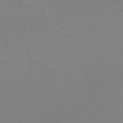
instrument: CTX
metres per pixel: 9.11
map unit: HNb
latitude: -49.4644
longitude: -47.9339
